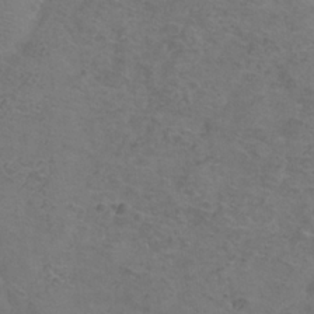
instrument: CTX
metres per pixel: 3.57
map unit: Hve
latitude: -34.1039
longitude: 91.1620
